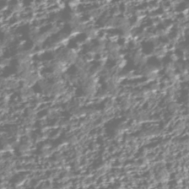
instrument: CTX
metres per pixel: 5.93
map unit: Nhe
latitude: -45.7100
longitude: 151.7855
